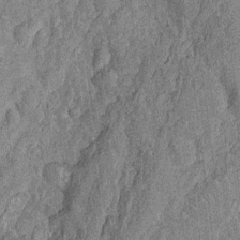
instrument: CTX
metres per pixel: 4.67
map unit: Nhu
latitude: -12.5952
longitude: -23.3671
